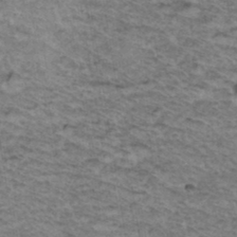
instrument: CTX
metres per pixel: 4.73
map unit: Hto
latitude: 37.1214
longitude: -46.8569
